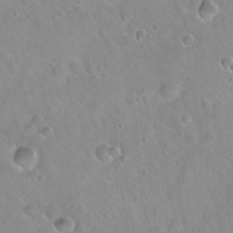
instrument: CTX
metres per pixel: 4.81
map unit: Hto
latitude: 21.3482
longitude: -53.5182
